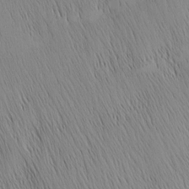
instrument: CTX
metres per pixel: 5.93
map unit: Nhu
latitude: -4.9163
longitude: -151.3859
